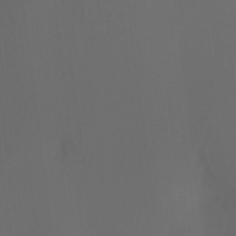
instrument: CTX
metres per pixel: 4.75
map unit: HNhu
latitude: 10.4223
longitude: 22.2929
